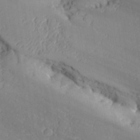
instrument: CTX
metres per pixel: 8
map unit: Aa
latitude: 27.2915
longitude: -129.8016
